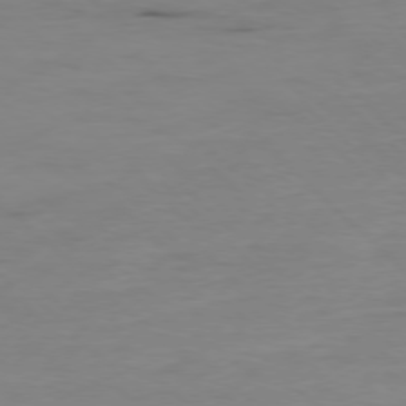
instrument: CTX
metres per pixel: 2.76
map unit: Ap
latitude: -77.6344
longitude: -81.9528
